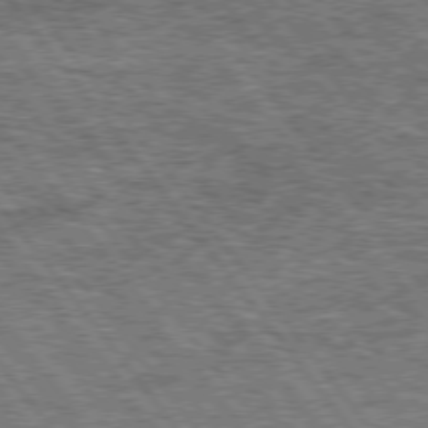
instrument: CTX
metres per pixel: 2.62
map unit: Hpe
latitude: 75.1214
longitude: -156.5734
